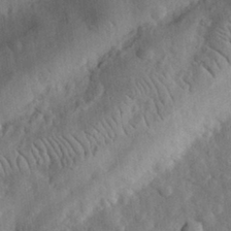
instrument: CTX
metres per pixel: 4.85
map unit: eHh
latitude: 29.9339
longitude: -77.4237
